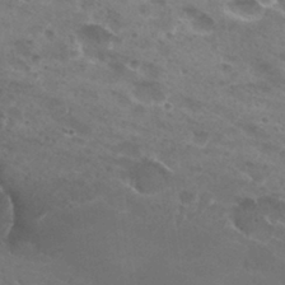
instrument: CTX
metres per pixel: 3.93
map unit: Hto
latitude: 29.4426
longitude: -42.6302
